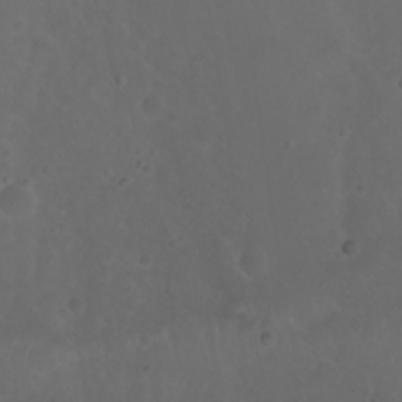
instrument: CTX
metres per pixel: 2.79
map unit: Nhu
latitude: 23.0836
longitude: -65.8961
